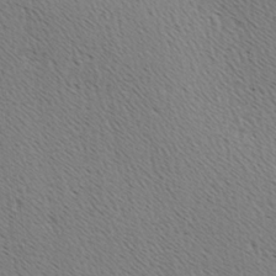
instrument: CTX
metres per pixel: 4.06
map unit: Hve
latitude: 3.0458
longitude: -124.8946
